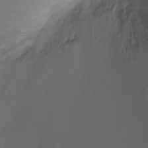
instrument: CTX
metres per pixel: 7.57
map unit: Ht
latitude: -7.6344
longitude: -20.4790
